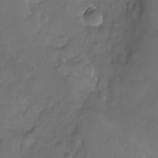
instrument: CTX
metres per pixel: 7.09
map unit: Nhu
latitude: -19.4832
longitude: -57.9339
